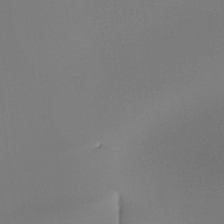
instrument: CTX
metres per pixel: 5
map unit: Htu
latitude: -13.4266
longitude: -71.4237
